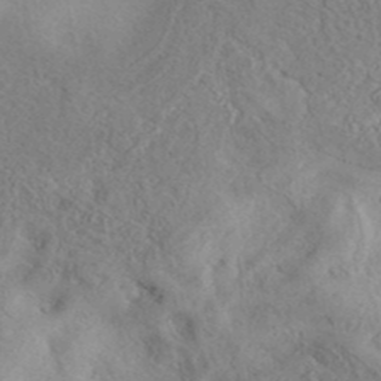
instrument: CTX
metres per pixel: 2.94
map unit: eAb
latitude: 40.6868
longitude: 104.3306
